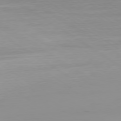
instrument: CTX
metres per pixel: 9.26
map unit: Ap
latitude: -79.4643
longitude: -94.3279
